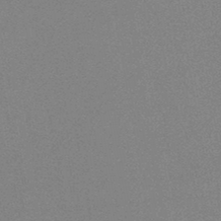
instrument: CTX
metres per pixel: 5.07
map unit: HNb
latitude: -45.4077
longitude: -40.4034
